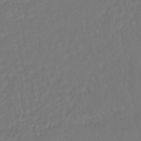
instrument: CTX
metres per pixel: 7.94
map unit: HNhu
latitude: -46.4251
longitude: 103.5966
